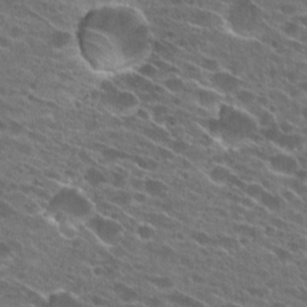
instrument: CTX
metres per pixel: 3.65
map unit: Hto
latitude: 25.4804
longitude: -43.2348
